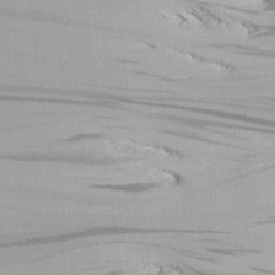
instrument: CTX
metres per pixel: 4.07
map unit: Aa
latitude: 25.0836
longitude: -135.5182
